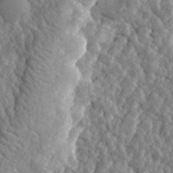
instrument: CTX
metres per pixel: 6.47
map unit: eHh
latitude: 32.8758
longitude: -80.1011
